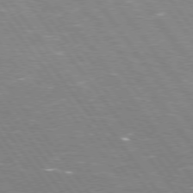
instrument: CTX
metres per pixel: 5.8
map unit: Hpe
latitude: 75.1970
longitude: -157.8205
